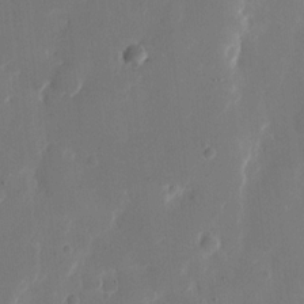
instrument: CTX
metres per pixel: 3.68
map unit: eHh
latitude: 10.9703
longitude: -68.0633
